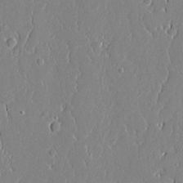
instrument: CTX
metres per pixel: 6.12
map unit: Ave
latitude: 19.6694
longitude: -127.7261
